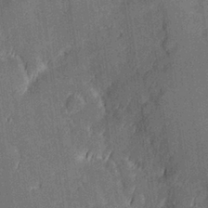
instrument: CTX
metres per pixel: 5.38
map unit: Hve
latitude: 27.0081
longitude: 144.3684
